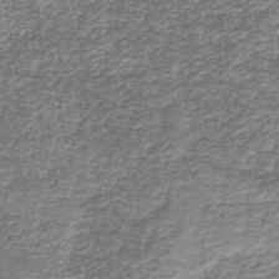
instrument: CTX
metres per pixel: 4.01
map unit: HNb
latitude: -44.3306
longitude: 50.2173
